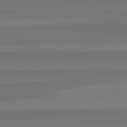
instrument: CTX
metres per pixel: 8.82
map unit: lApd
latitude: 82.7057
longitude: -178.2712
